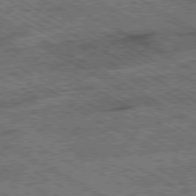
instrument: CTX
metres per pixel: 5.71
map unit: Ap
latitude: -80.1984
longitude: -79.0270
